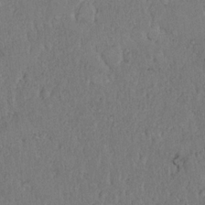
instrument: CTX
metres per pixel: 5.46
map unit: eHh
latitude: 18.2522
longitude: -62.4790
